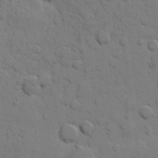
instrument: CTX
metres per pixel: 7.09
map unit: eHh
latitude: 7.8583
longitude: -65.3482
